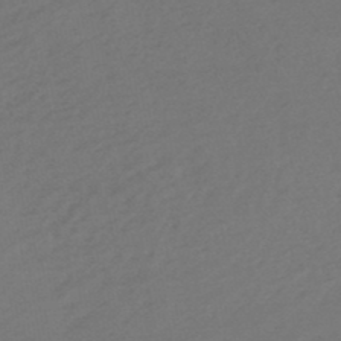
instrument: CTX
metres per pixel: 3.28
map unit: HNb
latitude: -47.6910
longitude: 57.6533
